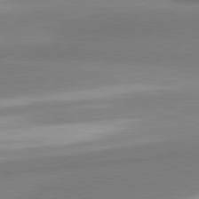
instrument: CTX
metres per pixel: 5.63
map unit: lApd
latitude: 81.4048
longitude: 166.0283
